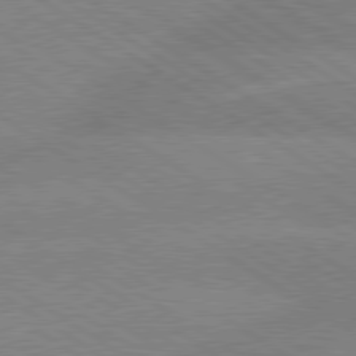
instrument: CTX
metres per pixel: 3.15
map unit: lApd
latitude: 79.5938
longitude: -152.4979
